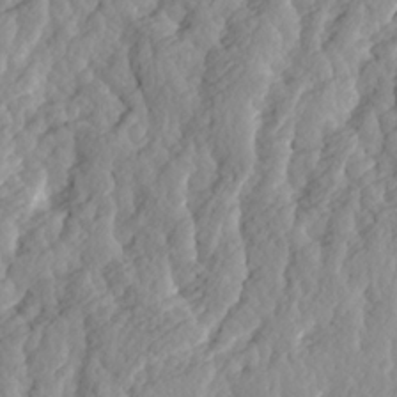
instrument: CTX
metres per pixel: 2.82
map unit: Ave
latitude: 14.4979
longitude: -135.2537
